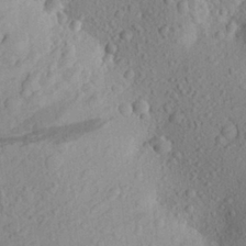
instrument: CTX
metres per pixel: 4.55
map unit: Aa
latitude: 24.3089
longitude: -148.4790
